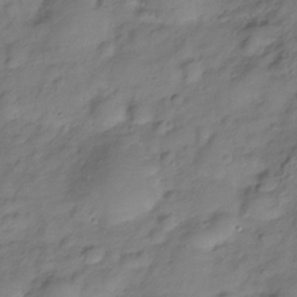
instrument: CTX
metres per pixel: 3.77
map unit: Hve
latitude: -29.0487
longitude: 94.4062
